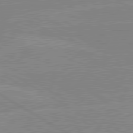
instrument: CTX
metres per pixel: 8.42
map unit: lApd
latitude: 80.2145
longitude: -125.8205
